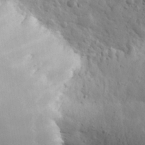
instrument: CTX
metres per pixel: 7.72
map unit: eHh
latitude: 30.4790
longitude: -69.3104
